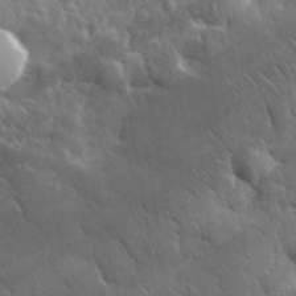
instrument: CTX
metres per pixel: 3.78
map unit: lHvf
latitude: 34.4979
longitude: -86.7435
